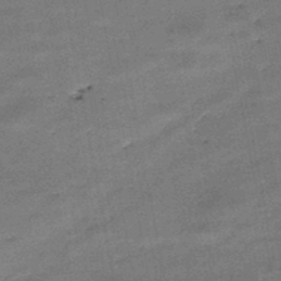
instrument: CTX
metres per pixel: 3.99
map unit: HNb
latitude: -47.7666
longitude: -39.5371
